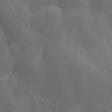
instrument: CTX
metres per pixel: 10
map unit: Ave
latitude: 1.9906
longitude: -113.0080
